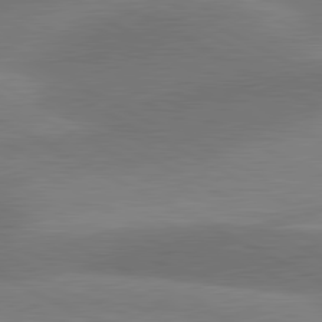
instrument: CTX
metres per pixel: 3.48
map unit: lApd
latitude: 80.9892
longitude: 124.7841
